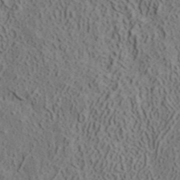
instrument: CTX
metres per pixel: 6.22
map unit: ANa
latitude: 41.1970
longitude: 33.3888
